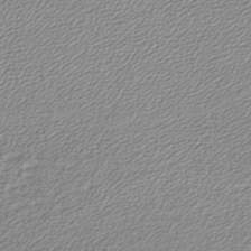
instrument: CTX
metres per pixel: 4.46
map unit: lHb
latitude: -43.8044
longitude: 62.0094
